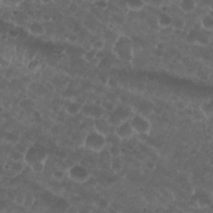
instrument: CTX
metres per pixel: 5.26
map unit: Nhu
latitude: 26.8947
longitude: -52.2712
